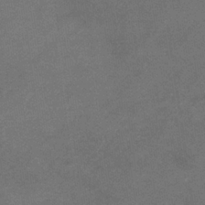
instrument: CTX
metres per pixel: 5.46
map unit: eHb
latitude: -33.4077
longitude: 68.0472
